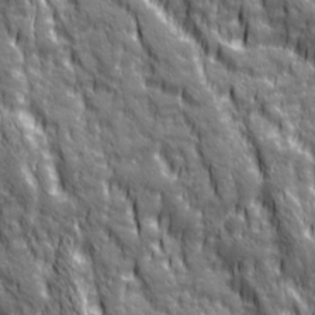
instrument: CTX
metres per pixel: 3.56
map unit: Ave
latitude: 20.1578
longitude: -134.6490
